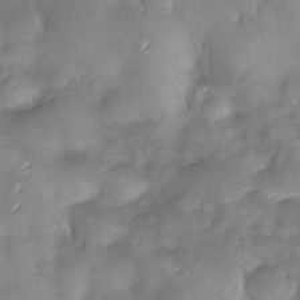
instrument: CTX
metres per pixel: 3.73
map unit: Nhe
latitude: -33.7289
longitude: -143.9906
